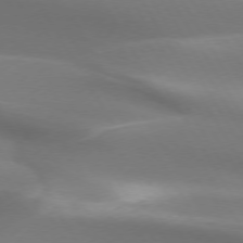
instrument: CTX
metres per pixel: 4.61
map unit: lApd
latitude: 73.7828
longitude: -49.9339
